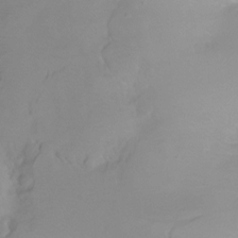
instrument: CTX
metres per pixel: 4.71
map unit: Ht
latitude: -6.8030
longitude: -30.1956
